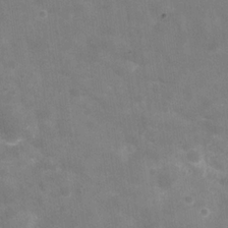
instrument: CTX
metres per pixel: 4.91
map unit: Hve
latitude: -30.8786
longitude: 93.5777
